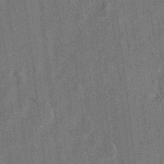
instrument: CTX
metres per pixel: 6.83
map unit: Hto
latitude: 8.5357
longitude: -34.5734
